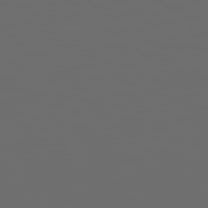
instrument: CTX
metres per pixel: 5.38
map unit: Hpe
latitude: 78.5168
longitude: 176.3306
